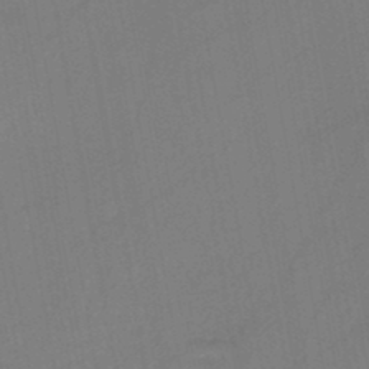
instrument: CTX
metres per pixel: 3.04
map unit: HNb
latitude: -46.3684
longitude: -40.6301
